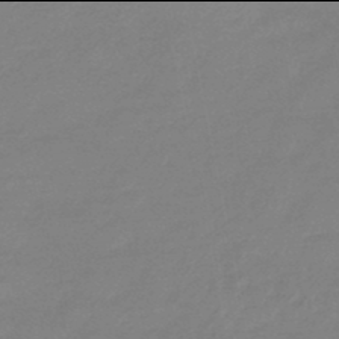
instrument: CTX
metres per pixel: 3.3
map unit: eHb
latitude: -46.0094
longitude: 86.5763
